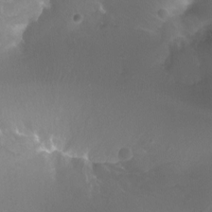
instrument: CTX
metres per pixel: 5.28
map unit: Ht
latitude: -11.4077
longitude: -44.5546
